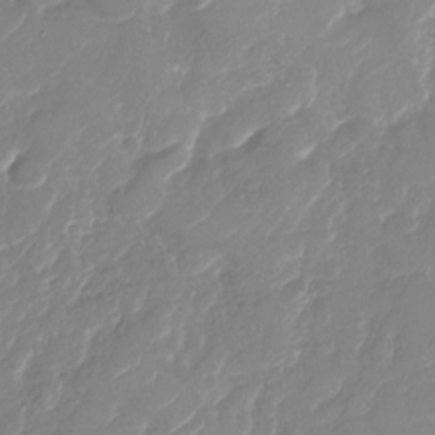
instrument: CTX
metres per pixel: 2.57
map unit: Nhu
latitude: -29.5777
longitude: -71.5560
